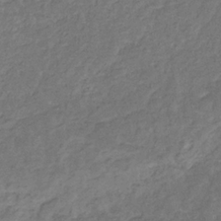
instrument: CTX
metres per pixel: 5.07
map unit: eHb
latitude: -32.1795
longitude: 73.3698
